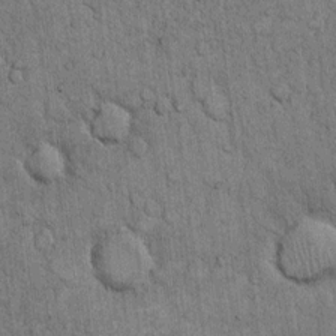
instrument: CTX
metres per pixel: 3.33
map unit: Hto
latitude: 12.1578
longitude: -57.6504
